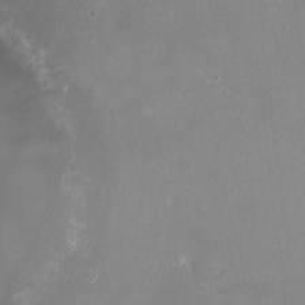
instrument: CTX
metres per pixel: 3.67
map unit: HNhu
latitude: -1.7100
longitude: -0.2900
